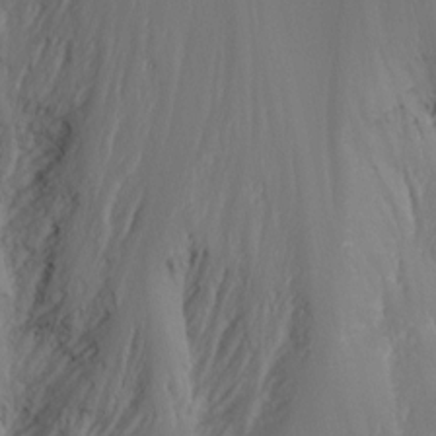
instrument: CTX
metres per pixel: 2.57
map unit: Nhu
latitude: -6.9730
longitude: -90.9892
